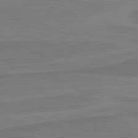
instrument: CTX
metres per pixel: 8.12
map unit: lApd
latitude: 81.5371
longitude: 168.8030
